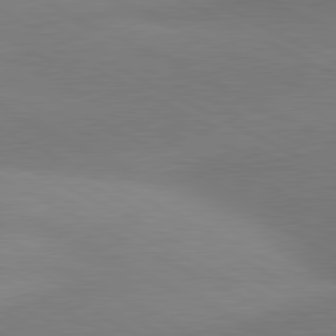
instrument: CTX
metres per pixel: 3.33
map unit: lApd
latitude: 80.9325
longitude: 128.8975
